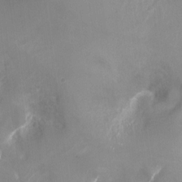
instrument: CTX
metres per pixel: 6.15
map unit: Ht
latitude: -16.8030
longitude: -44.8191
